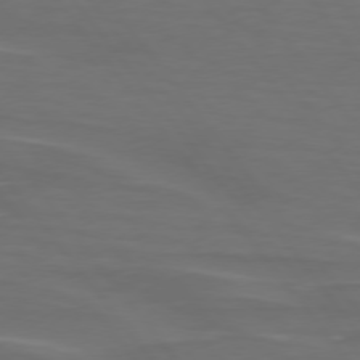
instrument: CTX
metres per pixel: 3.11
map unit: lApd
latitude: 75.2537
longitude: -79.9528
